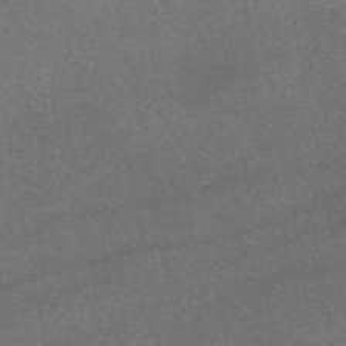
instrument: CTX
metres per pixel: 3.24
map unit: eAb
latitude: 46.9892
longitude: 115.4643
